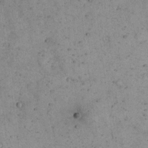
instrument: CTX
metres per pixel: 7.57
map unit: eHh
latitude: 17.0081
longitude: -62.1200
